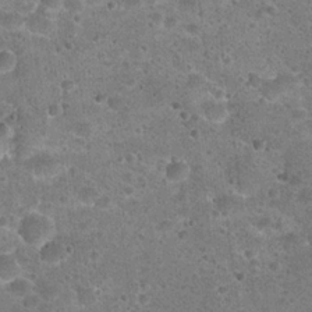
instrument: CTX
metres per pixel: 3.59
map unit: Hto
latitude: 22.7057
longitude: -49.4048
